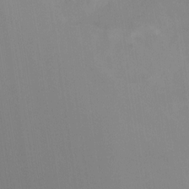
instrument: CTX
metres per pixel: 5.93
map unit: Nhu
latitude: -16.9164
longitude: -50.3089
